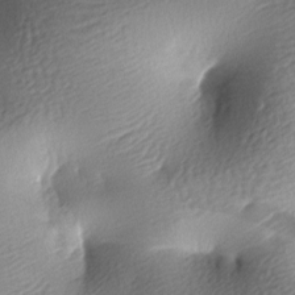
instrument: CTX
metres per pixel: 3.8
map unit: lAa
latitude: -8.7463
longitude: -127.3104
